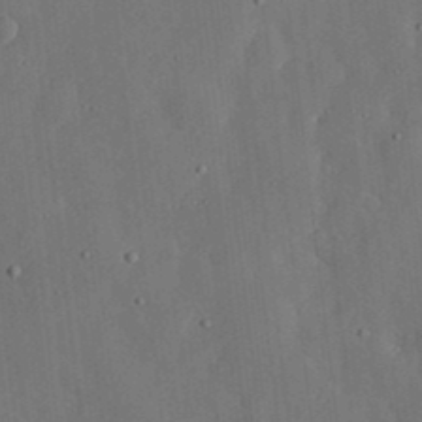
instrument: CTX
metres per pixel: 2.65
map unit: lHvf
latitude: 18.8947
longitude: -113.0080
